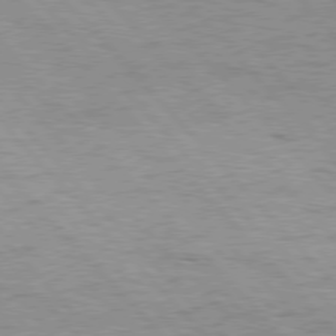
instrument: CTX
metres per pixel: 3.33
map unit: Hpe
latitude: 76.5923
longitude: -164.6679
